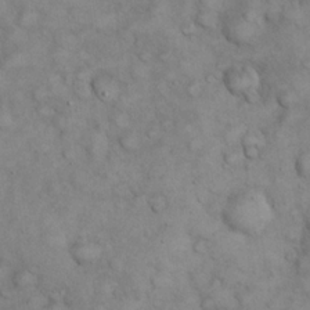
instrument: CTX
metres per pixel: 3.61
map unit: eHh
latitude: 22.0822
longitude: -59.0836
